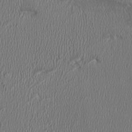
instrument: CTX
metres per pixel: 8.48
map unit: HNhu
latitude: -2.8596
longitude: -7.0647
